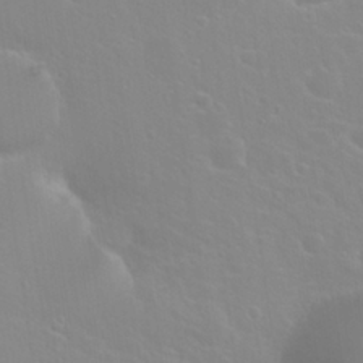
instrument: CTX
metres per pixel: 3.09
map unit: Hto
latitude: 20.9703
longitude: -33.9906
